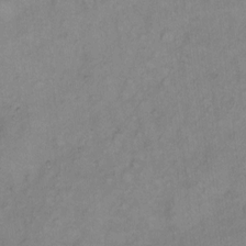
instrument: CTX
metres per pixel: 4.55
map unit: Hto
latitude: 6.1767
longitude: -61.5560
